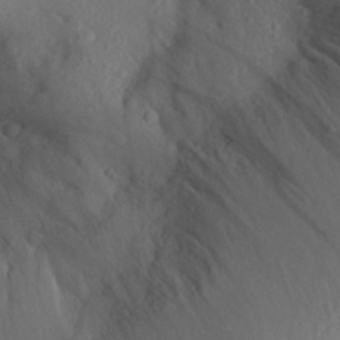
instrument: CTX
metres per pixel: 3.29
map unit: Aa
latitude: 28.1578
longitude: -145.2159
